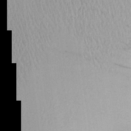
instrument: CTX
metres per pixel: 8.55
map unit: Aa
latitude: 18.5734
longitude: -143.2159
